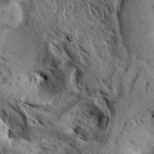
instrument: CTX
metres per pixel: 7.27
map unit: Aa
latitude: 33.5371
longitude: -137.3104
